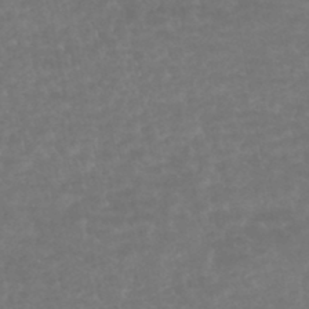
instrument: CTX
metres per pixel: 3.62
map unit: HNhu
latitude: -45.8233
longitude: 97.7478
